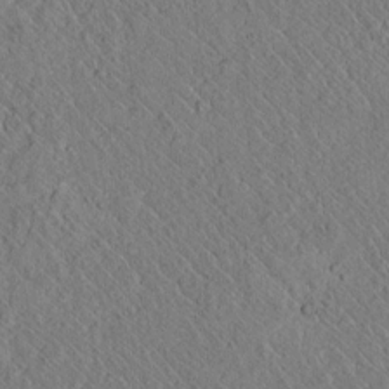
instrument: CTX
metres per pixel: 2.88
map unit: lAvf
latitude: 6.1578
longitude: 159.0108
